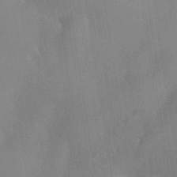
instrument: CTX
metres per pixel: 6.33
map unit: Nhe
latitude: -36.1983
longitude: -130.4412
